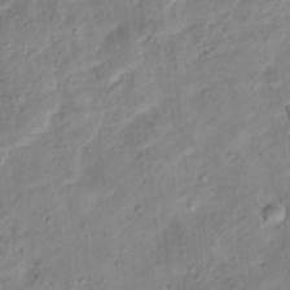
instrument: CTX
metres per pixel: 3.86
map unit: Hto
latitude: 12.8380
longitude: -38.6112
